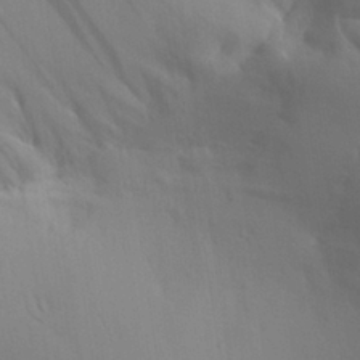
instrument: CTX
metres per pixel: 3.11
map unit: Aa
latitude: 28.9513
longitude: -136.7058
